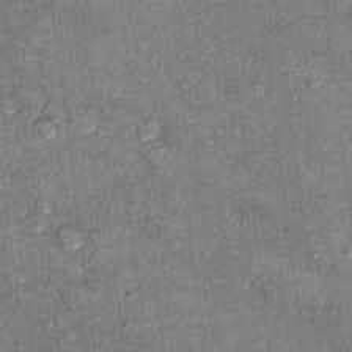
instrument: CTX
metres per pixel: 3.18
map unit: Hto
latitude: 10.1578
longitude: -37.4426
